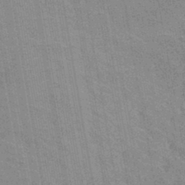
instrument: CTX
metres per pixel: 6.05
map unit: lHb
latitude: -40.6140
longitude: 75.7289
